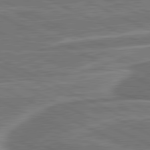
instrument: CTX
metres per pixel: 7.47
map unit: lApd
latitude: 81.3104
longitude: 140.8408
